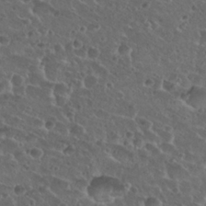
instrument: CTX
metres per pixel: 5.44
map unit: Hto
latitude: 27.0270
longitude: -50.7624
